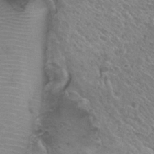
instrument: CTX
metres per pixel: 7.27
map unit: Hto
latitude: 30.8380
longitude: -47.8206
